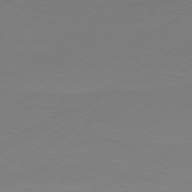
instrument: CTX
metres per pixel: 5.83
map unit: Hpe
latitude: -81.3132
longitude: 14.3118
